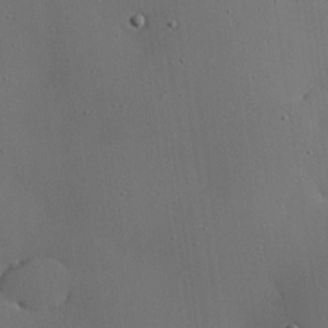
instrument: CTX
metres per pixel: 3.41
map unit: eHh
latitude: 23.4615
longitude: -91.4049
